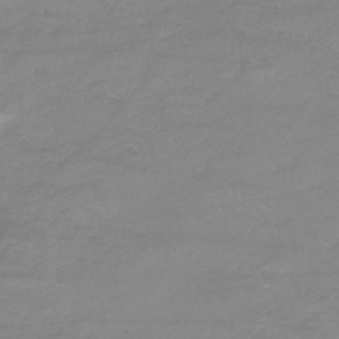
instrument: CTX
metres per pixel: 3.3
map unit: lHb
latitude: -33.8801
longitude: 70.1984
